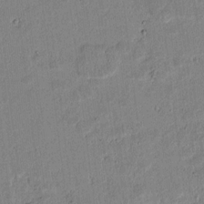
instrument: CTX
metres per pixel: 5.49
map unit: lAvf
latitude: 6.7246
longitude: 168.3684
